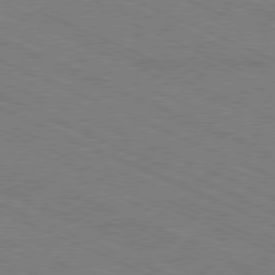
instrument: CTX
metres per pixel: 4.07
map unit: Ap
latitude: -80.7463
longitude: -74.9514
